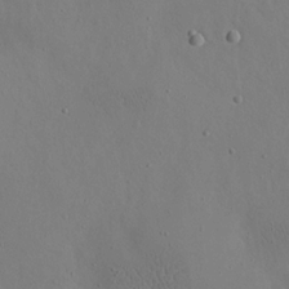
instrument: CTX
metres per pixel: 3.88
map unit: eHh
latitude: 17.6505
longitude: -70.1011
